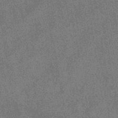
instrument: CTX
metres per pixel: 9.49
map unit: eHb
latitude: -37.5021
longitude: 80.1984
